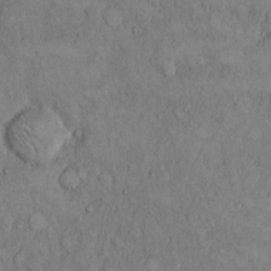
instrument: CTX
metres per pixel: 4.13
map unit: Hto
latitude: 9.2159
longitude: -59.6127
